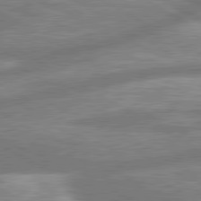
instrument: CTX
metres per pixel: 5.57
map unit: lApd
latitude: 80.6490
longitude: -165.6694
